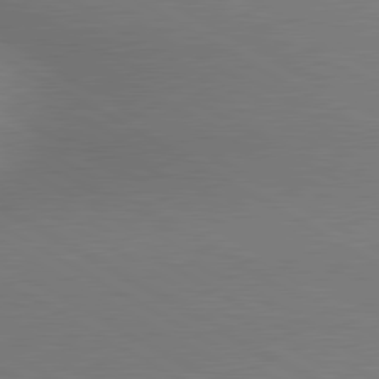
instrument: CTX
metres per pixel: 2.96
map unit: lApd
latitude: 80.7057
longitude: 155.9178
